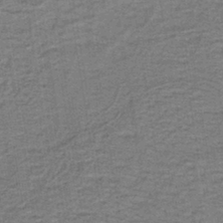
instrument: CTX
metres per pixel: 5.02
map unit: lHb
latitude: -40.5196
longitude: 55.3321
